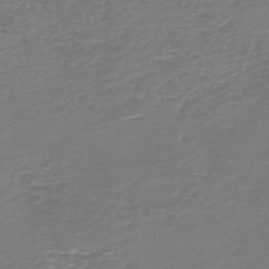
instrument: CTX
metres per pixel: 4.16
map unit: HNb
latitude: -47.0864
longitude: 52.2172
